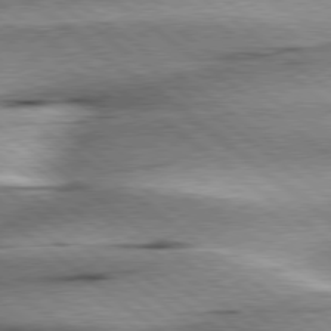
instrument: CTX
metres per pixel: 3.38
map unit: Hpe
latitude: 78.9325
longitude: -154.3278
